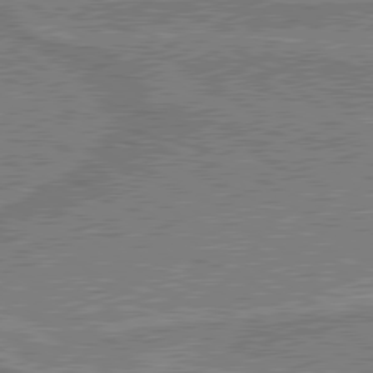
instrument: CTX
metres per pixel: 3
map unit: lApd
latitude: 79.7450
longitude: 170.5196
